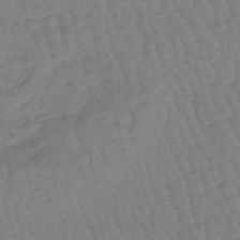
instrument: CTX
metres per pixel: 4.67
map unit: eHb
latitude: -46.5007
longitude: 80.6519
